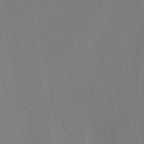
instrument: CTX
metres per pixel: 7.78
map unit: HNhu
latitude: 10.8569
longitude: 22.7841
